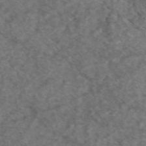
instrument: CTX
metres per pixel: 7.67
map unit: eAb
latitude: 47.8017
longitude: 111.0486
